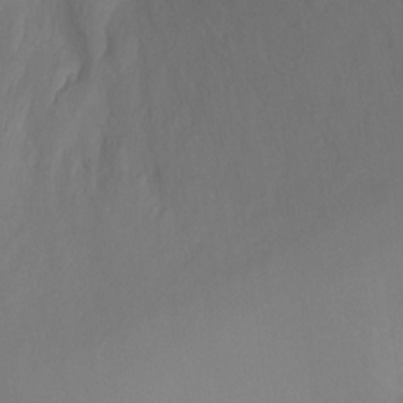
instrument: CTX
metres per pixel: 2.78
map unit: Ht
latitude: -1.1432
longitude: -34.9702
